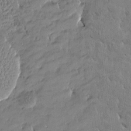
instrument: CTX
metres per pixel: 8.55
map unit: Htu
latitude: -4.3495
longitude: 176.6330
